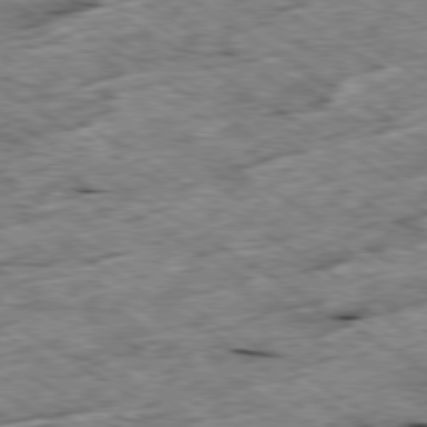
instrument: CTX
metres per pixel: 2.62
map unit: Ap
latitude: -79.6721
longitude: -86.5168
